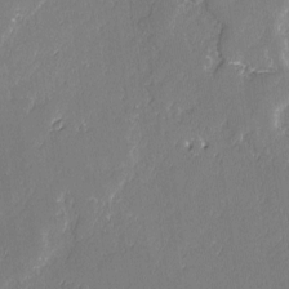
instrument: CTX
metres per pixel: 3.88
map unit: lAvf
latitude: -2.4817
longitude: -107.2915
